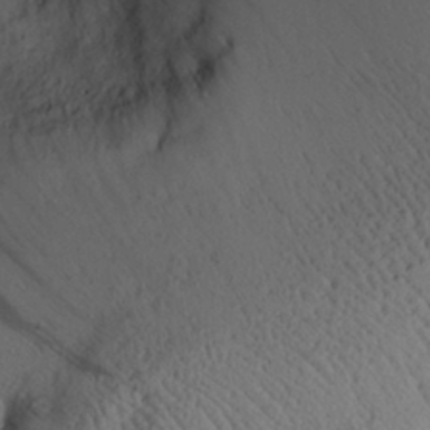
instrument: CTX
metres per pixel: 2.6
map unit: Aa
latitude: 29.6127
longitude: -134.0822
